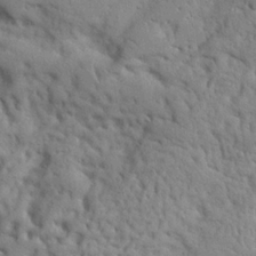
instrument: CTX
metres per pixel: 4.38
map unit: Nhu
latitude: 20.8380
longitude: -76.7246
